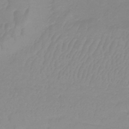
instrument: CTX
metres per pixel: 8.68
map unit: lHb
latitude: -31.8800
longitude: 66.7274
